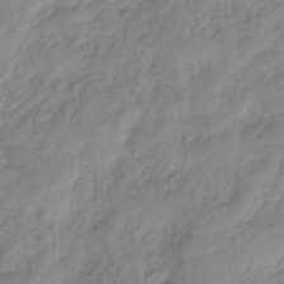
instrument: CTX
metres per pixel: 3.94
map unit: eHb
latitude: -44.3684
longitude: 85.1242
